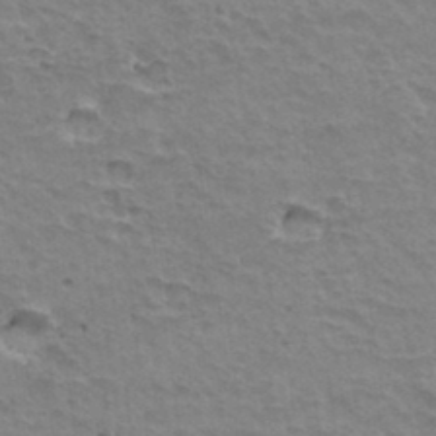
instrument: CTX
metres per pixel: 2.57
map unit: Hto
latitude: 35.5938
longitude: -43.7639
